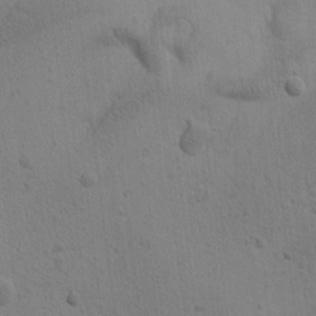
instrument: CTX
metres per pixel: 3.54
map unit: Htu
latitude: -0.4818
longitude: 174.0472
